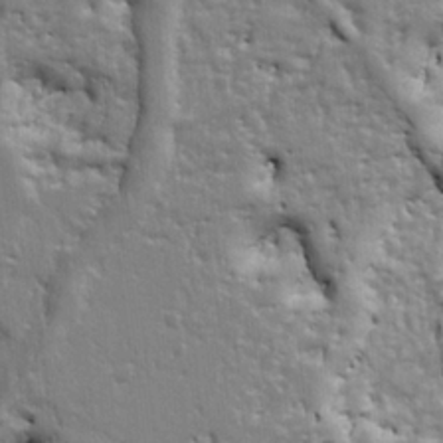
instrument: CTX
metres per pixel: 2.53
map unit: Ht
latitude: 9.4615
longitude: -76.6301
